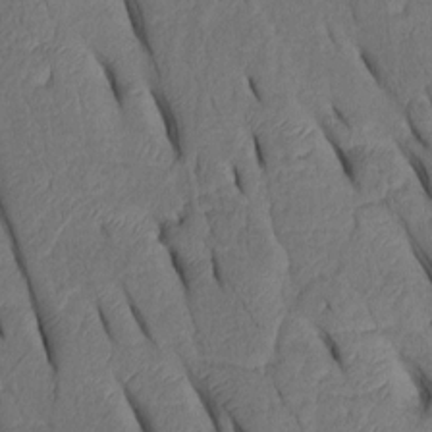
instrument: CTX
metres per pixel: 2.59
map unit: Htu
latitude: 0.0633
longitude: 150.0850
